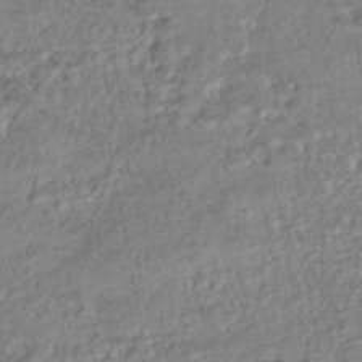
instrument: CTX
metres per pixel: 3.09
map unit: HNhu
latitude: -47.4265
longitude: 102.4440
